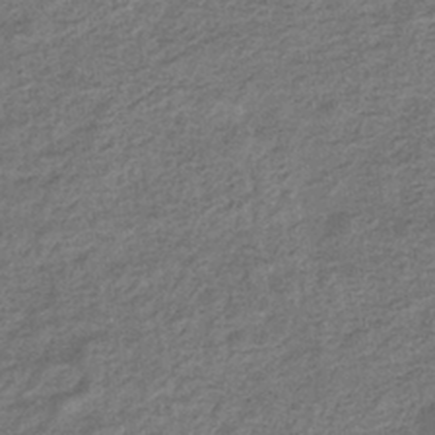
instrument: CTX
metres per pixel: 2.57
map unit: eHb
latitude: -36.3684
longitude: 80.5574
